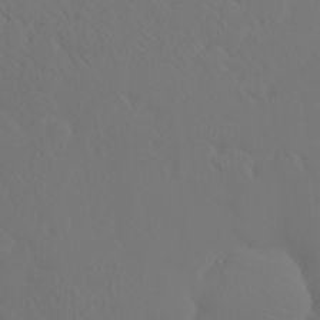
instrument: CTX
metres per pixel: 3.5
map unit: HNhu
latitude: 6.2334
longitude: 14.3873
